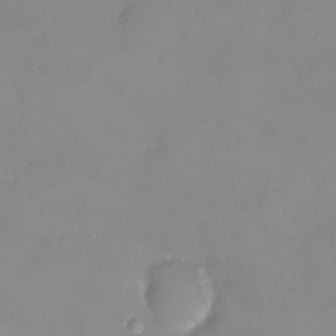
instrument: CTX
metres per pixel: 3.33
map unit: HNhu
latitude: 3.8205
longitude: 7.4265
